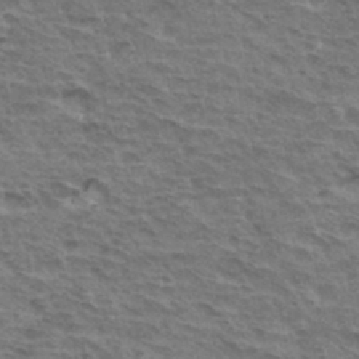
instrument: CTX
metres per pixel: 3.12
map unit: Hto
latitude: 34.7246
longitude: -43.6127
